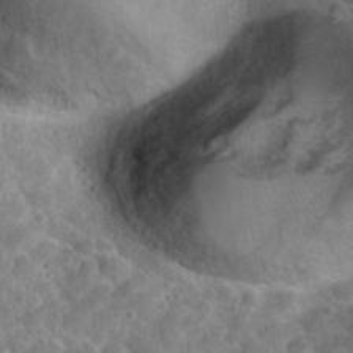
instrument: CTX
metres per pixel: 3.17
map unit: Hto
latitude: 32.3467
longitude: -51.2914
